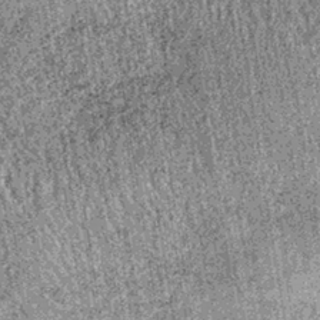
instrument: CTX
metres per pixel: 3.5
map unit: lHb
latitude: -37.4454
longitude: 67.3132
